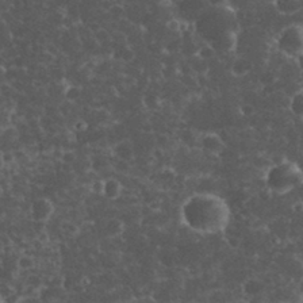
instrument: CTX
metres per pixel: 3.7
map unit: eHh
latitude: 33.3671
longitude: -64.0255
